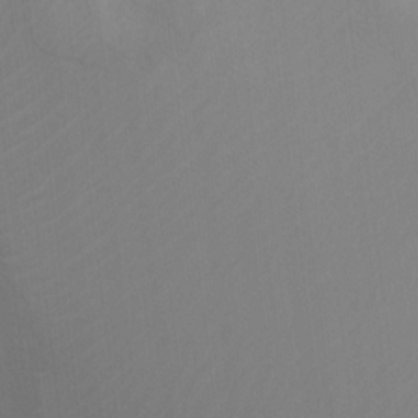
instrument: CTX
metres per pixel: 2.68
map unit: Ht
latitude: 3.2726
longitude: -28.0444
